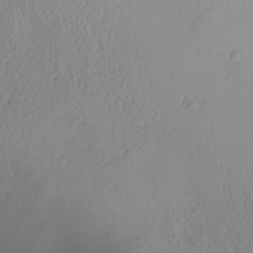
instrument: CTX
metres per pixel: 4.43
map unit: Aa
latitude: 28.4979
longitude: -133.8205
